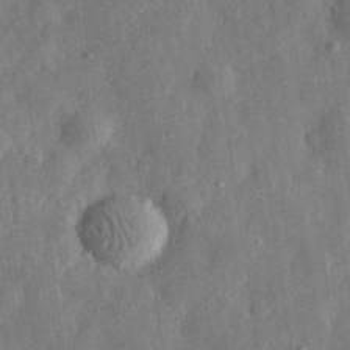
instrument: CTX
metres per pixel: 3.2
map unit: eHh
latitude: 31.1404
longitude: -75.5938
